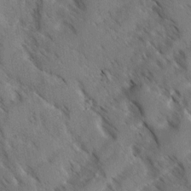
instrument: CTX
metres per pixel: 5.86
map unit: Ave
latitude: -0.7841
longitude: -111.3293
